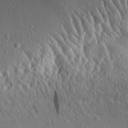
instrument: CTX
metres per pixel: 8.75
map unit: Aa
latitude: 30.9703
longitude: -134.2522
